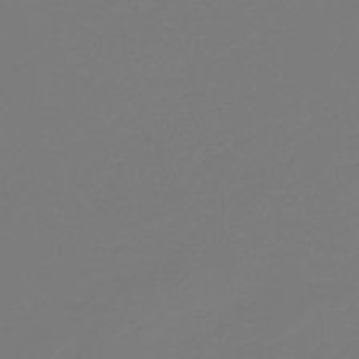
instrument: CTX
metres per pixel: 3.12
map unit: eHb
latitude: -47.1431
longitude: 86.3495
